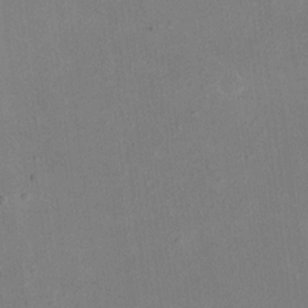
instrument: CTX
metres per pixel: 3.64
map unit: eHh
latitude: 19.0080
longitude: -71.0836
